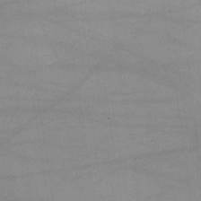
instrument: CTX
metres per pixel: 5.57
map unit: lHvf
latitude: -10.3306
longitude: -101.5938
